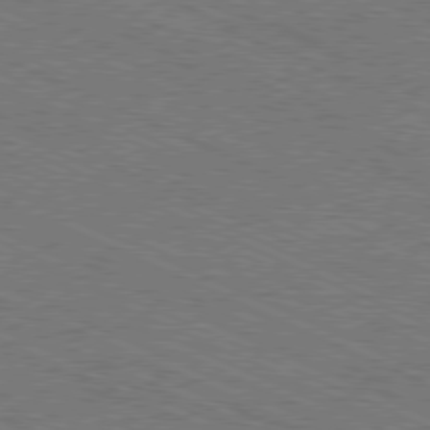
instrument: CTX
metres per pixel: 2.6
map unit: Ap
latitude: -80.9920
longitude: -75.8205
